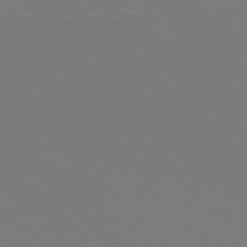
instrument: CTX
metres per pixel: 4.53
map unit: Hpe
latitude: 77.1214
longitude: -171.7638
